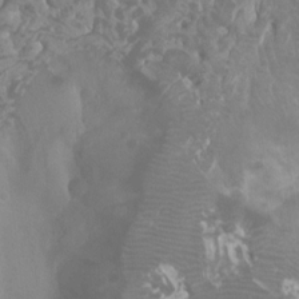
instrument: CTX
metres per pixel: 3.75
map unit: Ht
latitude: -0.5952
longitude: -18.2522
